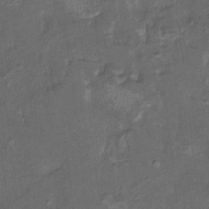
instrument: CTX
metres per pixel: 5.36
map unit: HNhu
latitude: 4.9514
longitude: 13.7667
